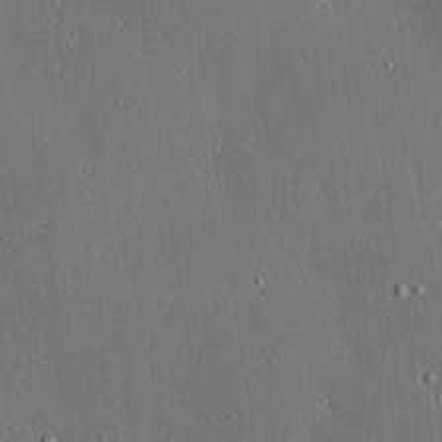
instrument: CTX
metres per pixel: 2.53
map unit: Ave
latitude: 17.5560
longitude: -139.4615
